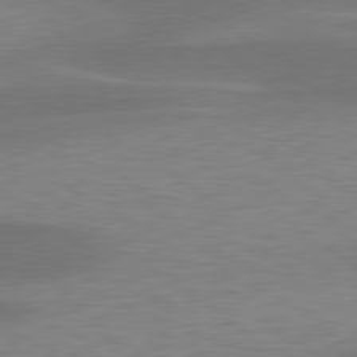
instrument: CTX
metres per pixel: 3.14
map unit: lApd
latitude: 79.4616
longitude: -93.9906
